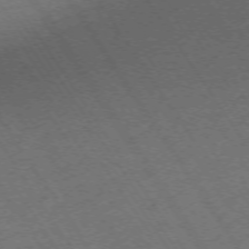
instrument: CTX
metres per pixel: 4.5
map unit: Ap
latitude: -73.1431
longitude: -71.1403
